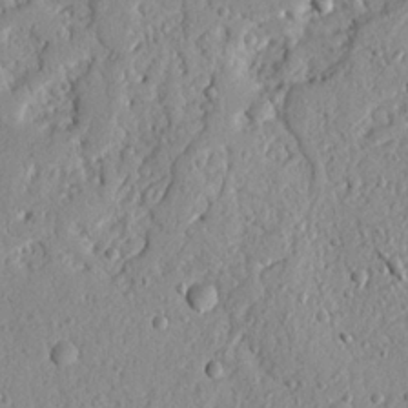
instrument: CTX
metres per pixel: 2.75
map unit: Nhu
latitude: 21.2159
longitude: -77.5938
